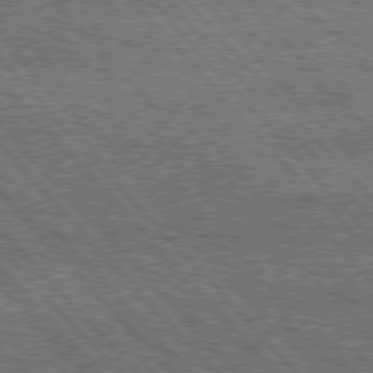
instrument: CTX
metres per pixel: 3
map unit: Hpe
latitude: 76.0444
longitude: -138.2900
